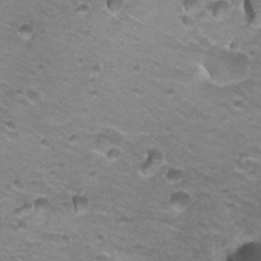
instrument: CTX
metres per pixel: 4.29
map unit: Hto
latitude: 21.9717
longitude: -32.3089
